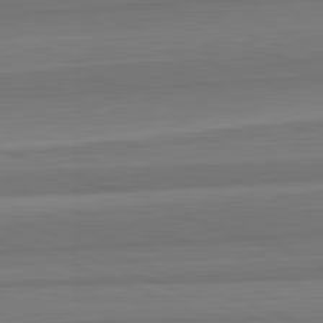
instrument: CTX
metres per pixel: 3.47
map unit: lApd
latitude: 82.5734
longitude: 170.4440
